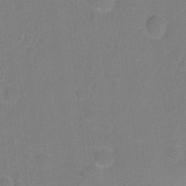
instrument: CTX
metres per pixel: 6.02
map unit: Hto
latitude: -5.6533
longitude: -35.6882
